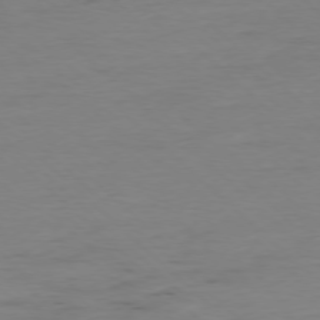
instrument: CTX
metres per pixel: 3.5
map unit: Ap
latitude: -77.6155
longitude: -81.3859
